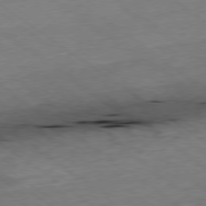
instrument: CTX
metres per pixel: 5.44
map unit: Ap
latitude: -79.5777
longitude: -91.8205
